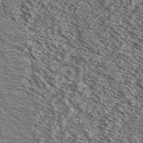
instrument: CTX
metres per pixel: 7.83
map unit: Ave
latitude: 37.7828
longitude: -109.1403
